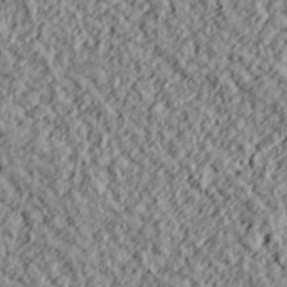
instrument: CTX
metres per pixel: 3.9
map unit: lHvf
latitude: 38.3845
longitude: -91.3293
